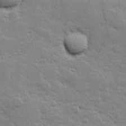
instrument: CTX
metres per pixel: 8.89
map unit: Hve
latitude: 24.6301
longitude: 144.8786
